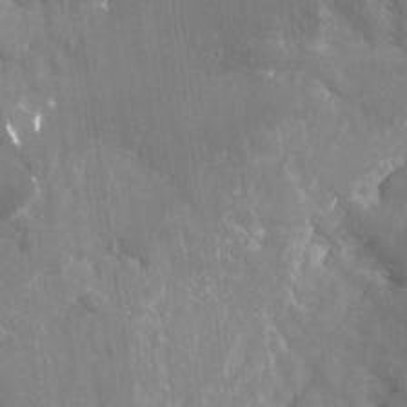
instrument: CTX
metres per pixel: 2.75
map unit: Nhu
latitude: -28.2740
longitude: -80.4034
